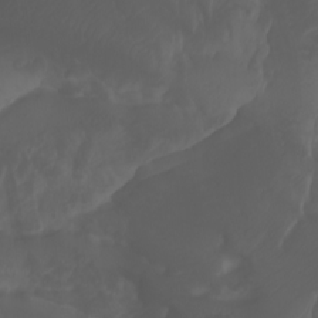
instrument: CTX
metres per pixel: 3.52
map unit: Aa
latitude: -7.5021
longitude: -79.3860
